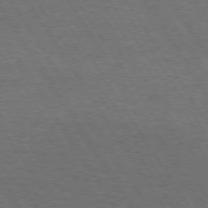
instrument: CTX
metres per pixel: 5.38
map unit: Hpe
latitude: 73.1970
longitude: -123.9906
